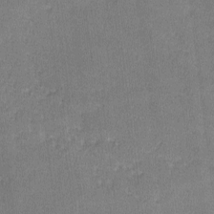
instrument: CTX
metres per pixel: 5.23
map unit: lHvf
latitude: -11.1809
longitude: -100.7813
